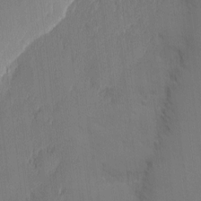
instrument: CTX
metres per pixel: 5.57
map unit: eHh
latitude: 3.4615
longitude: -75.8583
